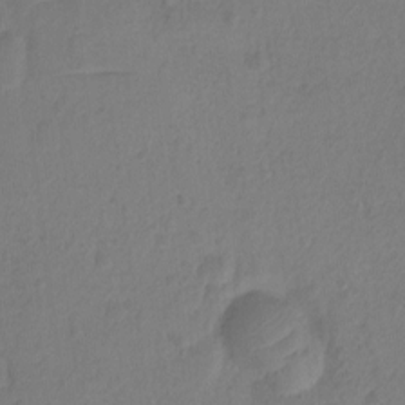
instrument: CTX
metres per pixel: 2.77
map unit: Ht
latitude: -10.9920
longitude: -27.5749
